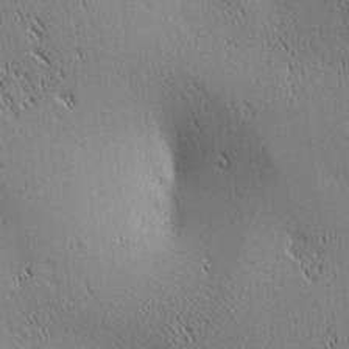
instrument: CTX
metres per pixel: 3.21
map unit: lAa
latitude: 2.9136
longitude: -117.6316
